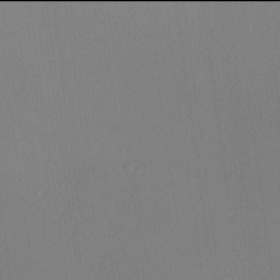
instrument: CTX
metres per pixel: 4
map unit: lHvf
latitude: 21.9906
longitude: 140.9542
